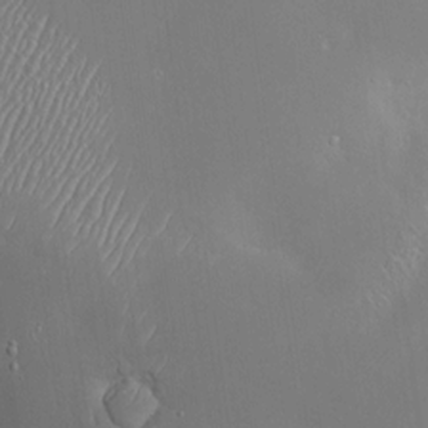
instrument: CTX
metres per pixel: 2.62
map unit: Hve
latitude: -11.3321
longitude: 174.0472
